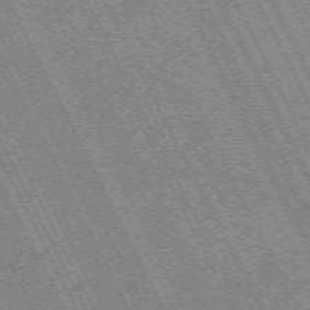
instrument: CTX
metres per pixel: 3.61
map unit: Hpe
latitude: -71.2565
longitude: 14.3873
